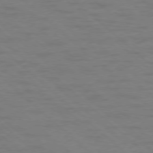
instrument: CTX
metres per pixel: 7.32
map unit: Ap
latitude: -78.1605
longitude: -68.4034
